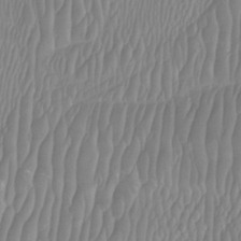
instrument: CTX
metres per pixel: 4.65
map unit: Htu
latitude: -8.4440
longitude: -74.4790
